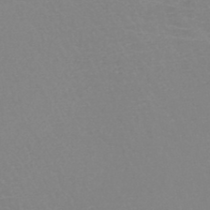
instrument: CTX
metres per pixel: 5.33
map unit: HNb
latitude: -45.7856
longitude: -42.0255
